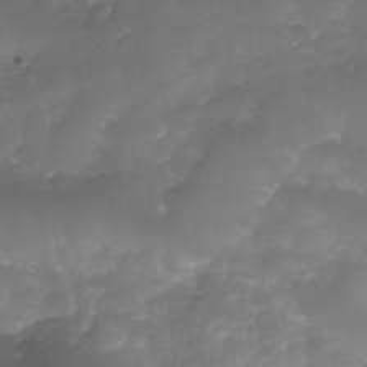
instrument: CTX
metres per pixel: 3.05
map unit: Nhe
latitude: -35.0108
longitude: -146.4223
